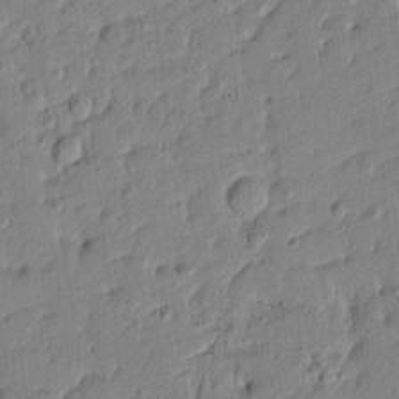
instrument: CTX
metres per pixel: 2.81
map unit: Htu
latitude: -8.1606
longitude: 177.7478
